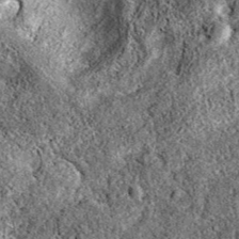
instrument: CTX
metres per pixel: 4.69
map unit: eAb
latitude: 38.0444
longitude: 111.5966
